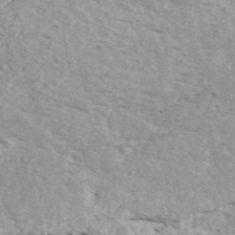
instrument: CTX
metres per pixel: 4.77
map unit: ANa
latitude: 44.3845
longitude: 46.8597
